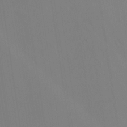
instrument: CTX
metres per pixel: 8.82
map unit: Ave
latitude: 23.2537
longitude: -136.9136
